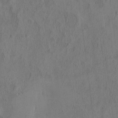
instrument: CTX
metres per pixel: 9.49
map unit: eHh
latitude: -2.7841
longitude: 17.3321
